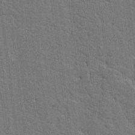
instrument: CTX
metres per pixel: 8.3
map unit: HNhu
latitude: 6.8947
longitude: -5.4804
